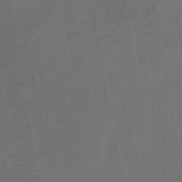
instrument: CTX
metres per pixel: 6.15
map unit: HNb
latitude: -44.2173
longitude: -39.7450
